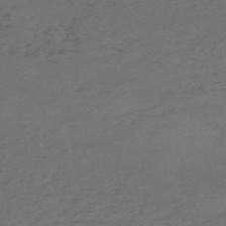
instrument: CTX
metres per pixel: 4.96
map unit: HNb
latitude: -55.4455
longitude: -44.1200
